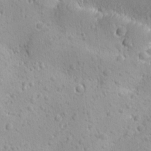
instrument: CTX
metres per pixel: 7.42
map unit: Ave
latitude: -10.3873
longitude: -121.0837
